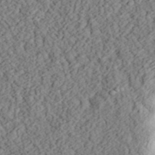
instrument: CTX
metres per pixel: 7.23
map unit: eHh
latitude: 36.4979
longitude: -79.4238
